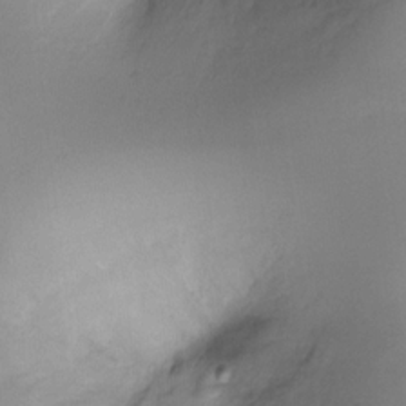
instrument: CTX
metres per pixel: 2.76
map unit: Ht
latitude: -10.3495
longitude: -39.1781
